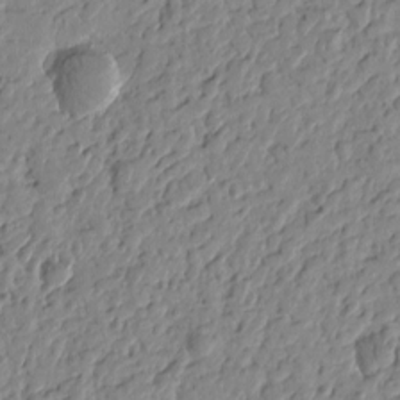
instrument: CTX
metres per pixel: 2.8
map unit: Htu
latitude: -1.1054
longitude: -178.4034
